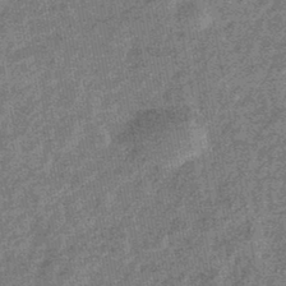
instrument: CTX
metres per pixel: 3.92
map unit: eHb
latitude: -43.7855
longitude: 87.5588
